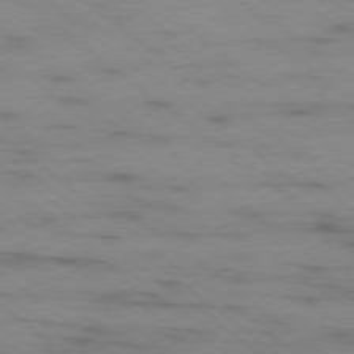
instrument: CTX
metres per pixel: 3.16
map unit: Ap
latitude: -79.2565
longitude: -100.4979
